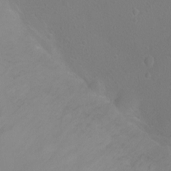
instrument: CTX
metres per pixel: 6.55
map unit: Ht
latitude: -2.1794
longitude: -27.2348
